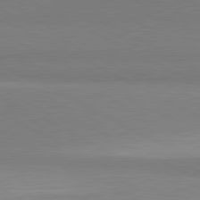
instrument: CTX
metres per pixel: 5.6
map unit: lApd
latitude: 81.3859
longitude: 158.6707
